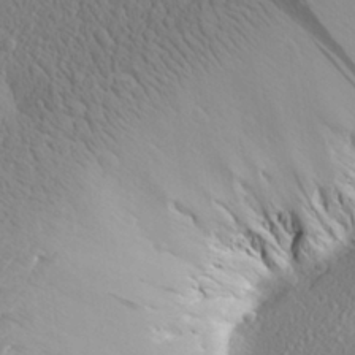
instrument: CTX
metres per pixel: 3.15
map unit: Aa
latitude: 27.9150
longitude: -144.8002
